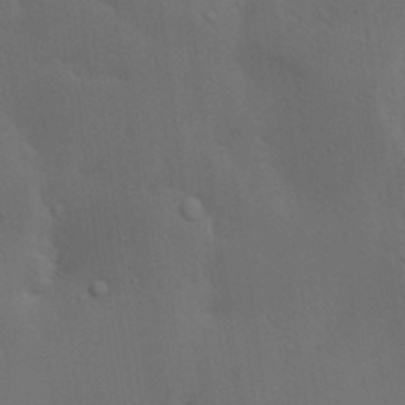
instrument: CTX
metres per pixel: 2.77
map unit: lAa
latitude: 19.9717
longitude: -138.7246
